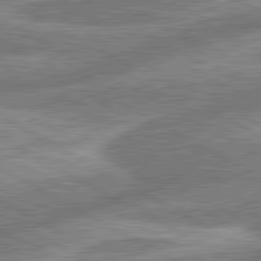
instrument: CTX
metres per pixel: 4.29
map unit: lApd
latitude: 81.0647
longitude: -165.6316
